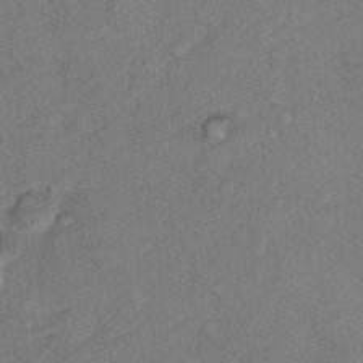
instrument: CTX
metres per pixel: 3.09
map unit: Hto
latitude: 7.6127
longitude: -37.3104
